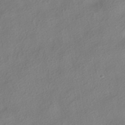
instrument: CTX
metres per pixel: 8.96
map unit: HNhu
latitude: -41.4454
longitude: 103.5588
